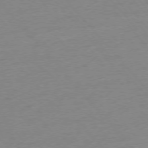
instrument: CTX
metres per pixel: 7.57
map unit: Ap
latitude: -76.3873
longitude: -93.6882
